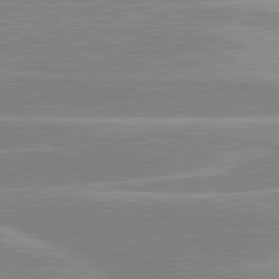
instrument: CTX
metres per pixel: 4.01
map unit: lApd
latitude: 80.5546
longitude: -125.3292
